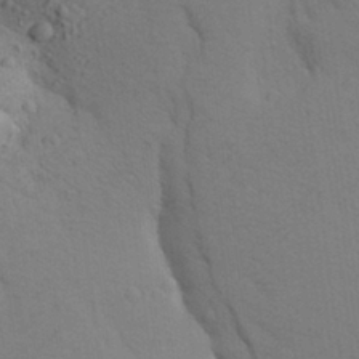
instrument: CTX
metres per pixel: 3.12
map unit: Aa
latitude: 25.3292
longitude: -148.7624
